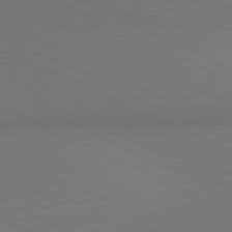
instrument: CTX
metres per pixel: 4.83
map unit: lApd
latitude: 81.0080
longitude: 137.5399
